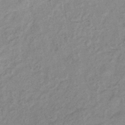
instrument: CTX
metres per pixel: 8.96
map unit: eHb
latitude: -40.2739
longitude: 79.6344
